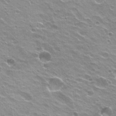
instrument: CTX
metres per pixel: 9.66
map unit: Hto
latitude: 22.4979
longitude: -32.1956
